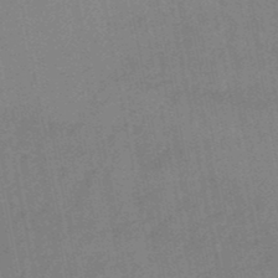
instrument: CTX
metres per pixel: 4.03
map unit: lHb
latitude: -48.0094
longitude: 70.8786
